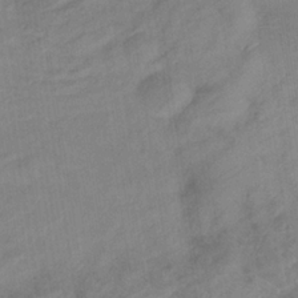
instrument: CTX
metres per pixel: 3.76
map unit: lHb
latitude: -33.9556
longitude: 71.9556
